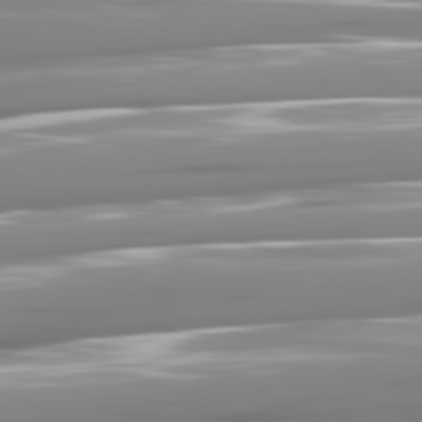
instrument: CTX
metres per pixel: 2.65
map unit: lApd
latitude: 81.4993
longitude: -141.4048
